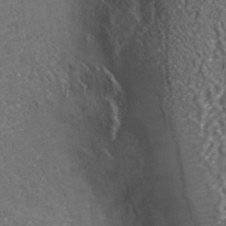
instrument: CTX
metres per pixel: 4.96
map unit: Nhu
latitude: -37.6344
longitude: -80.2333
